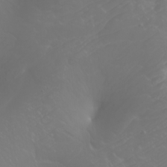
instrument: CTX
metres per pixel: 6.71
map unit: Htu
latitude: -4.5007
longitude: -88.4412
